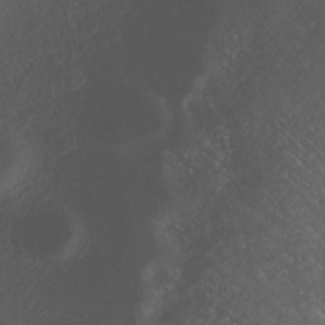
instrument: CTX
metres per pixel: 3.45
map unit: Nhe
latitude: -38.4251
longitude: -119.5182
